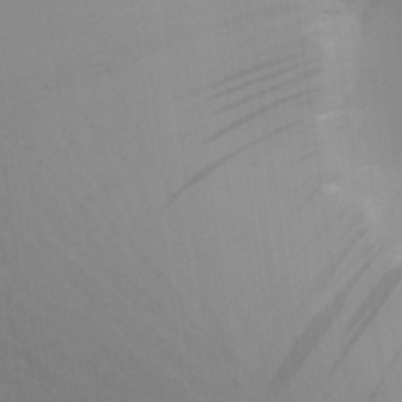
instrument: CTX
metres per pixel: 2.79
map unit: Aa
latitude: 25.9150
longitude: -143.0648
